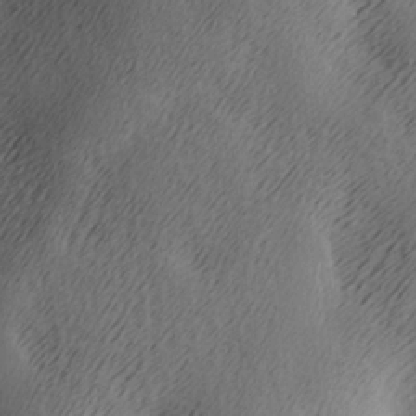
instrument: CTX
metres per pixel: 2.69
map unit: Ave
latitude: -7.4832
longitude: -123.5560
